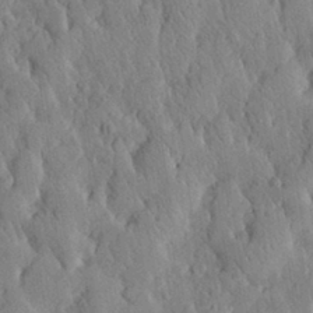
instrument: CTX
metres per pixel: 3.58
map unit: eHh
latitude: 29.6316
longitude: -77.4426
